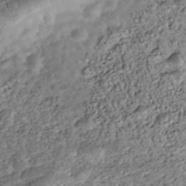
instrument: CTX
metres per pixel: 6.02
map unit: Nhe
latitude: -39.7856
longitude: -116.8191
